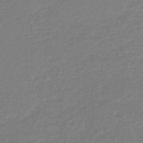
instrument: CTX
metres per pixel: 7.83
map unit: lHb
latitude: -44.7652
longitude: 59.7666
